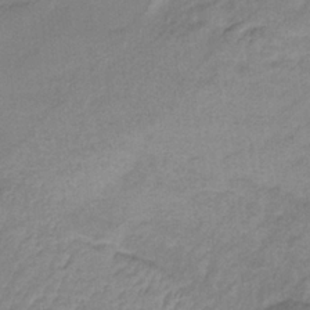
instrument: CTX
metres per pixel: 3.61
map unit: HNb
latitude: -34.6141
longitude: 58.8974
